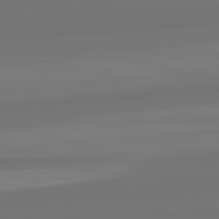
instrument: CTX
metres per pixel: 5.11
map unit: lApd
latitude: 82.4223
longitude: -177.0647
